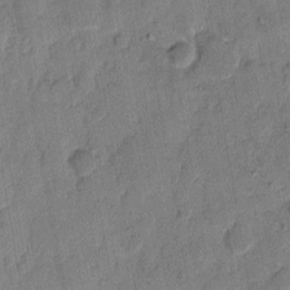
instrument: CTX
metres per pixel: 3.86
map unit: eHh
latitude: 8.5546
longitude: -66.5167
